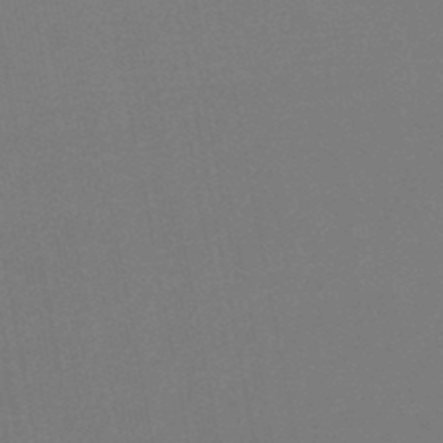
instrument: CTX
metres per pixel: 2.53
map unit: lHb
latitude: -46.6329
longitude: 73.9367
